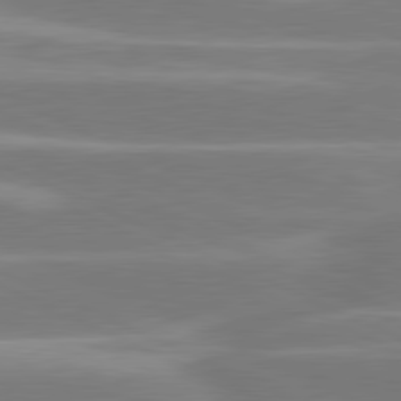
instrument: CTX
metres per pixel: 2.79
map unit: lApd
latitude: 81.1025
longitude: -131.3293
